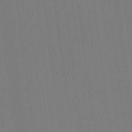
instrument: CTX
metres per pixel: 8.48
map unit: Hve
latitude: 18.6112
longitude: 149.9367
